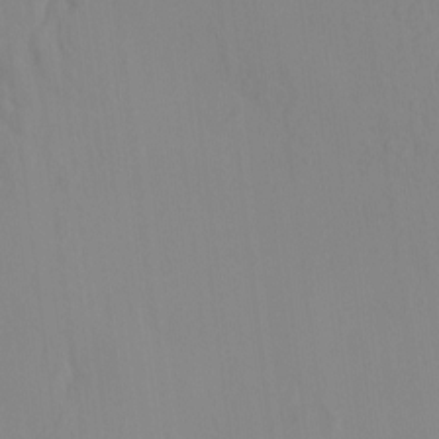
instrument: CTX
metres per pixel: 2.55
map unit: eHh
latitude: -4.2928
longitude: 14.7275
